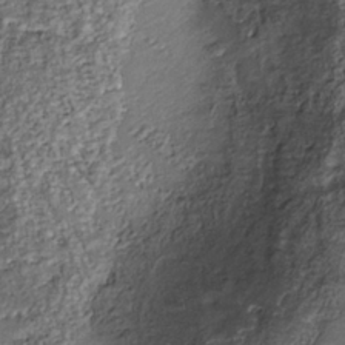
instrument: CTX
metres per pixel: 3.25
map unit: Nhu
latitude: -38.6708
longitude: -80.9892
